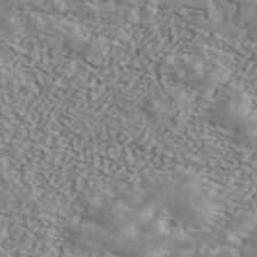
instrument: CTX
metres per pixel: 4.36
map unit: ANa
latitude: 44.0444
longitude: 47.5777
